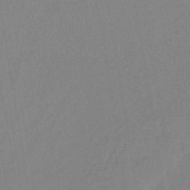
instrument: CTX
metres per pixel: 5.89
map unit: lHb
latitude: -41.5588
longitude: 64.3873
